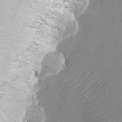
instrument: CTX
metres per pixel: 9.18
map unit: Nhu
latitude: -8.3306
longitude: -85.9528
